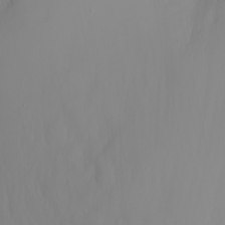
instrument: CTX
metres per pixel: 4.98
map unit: Nhu
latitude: -6.6518
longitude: -88.2901
